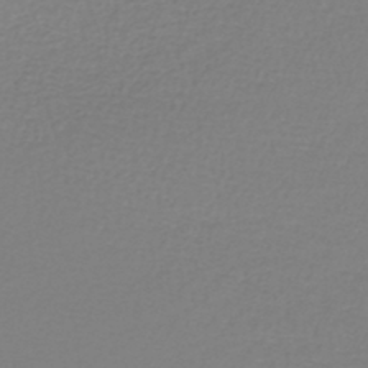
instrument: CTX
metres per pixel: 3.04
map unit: lHb
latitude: -42.4817
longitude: 71.4266
